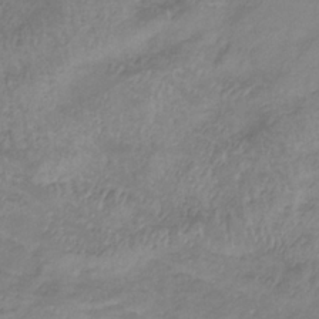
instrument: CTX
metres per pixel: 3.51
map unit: lHb
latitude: -35.3699
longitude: 72.5574
